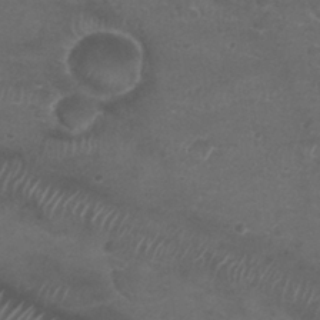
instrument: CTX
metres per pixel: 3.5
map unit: Nhu
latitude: 29.7072
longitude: -48.1767
